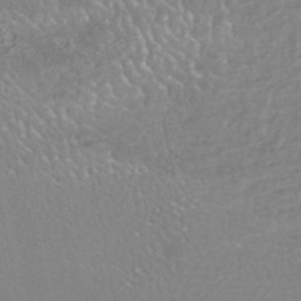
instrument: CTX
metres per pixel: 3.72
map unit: HNhu
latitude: -47.6344
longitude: 98.3684
